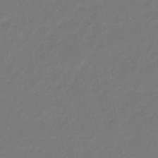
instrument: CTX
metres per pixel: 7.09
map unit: eHb
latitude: -46.6896
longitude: 82.1417
